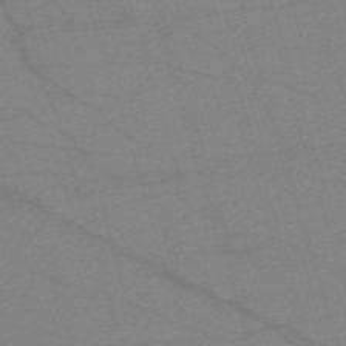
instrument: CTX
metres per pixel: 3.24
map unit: eHh
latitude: -62.0472
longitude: 54.4251
